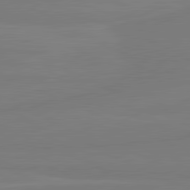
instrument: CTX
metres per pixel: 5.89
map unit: lApd
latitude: 81.7072
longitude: -178.9136
